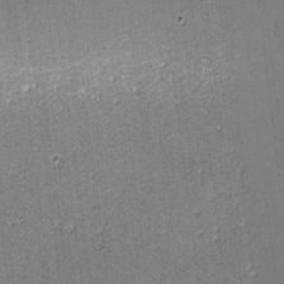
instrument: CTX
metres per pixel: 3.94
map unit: lHvf
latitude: -10.9542
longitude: -104.7247
